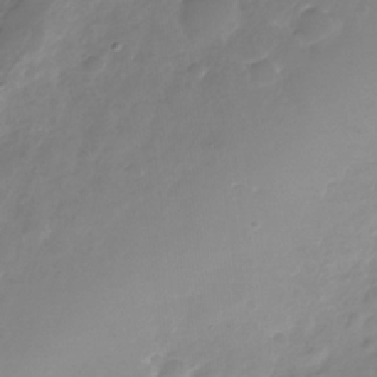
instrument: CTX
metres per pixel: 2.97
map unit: Nhe
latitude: -34.5952
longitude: -89.2537
